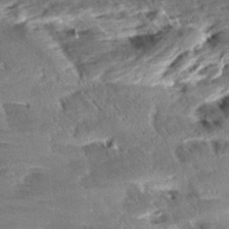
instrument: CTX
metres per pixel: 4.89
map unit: Aa
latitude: 9.7450
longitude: -141.1403
